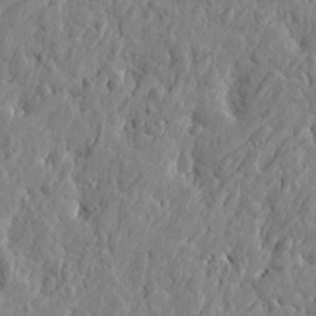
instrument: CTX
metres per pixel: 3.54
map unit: Htu
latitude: -3.2564
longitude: 179.0108
